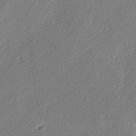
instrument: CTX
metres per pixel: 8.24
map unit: lAvf
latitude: -2.4817
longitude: -106.6302
